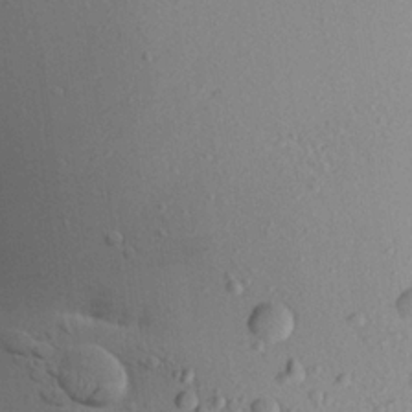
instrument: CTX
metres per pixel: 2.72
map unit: Aa
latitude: 21.2915
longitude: -149.0836
